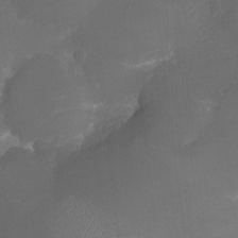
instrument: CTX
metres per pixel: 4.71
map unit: eHh
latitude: -6.4440
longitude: -78.0822
